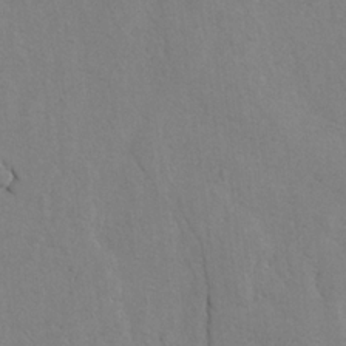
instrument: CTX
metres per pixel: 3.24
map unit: lAvf
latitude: -5.6910
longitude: -113.9528
